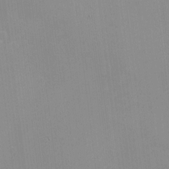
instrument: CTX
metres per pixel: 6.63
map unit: eHh
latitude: -2.4251
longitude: -79.9906
